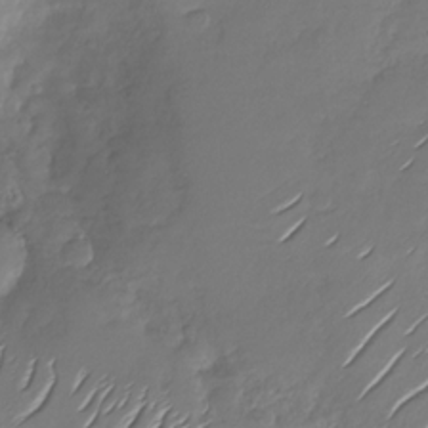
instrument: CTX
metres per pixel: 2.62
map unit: Nhu
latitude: -28.7274
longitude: -61.8961
